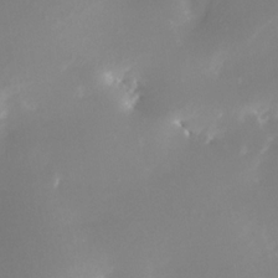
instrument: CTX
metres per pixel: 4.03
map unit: Nhe
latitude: -33.2754
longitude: -116.0633
